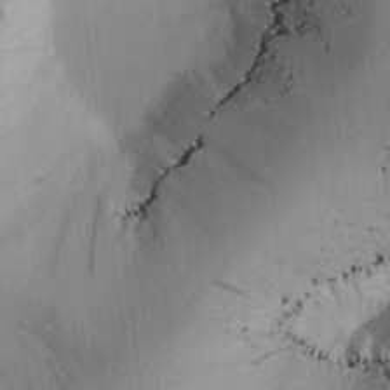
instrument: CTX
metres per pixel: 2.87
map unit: Htu
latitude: -0.1228
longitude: 173.7477
